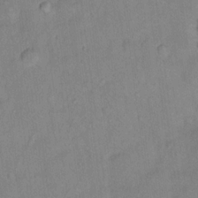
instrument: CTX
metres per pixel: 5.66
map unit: Hto
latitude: 16.5357
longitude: -40.6679
